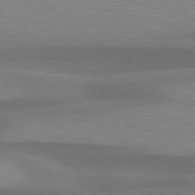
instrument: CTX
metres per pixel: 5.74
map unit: lApd
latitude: 79.1970
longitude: -95.1026
